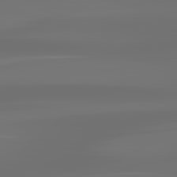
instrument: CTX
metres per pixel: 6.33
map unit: lApd
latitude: 83.2914
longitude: -129.8772
